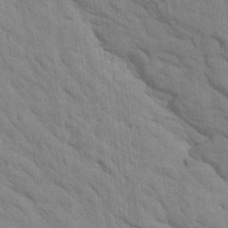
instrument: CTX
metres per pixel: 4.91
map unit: Htu
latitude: 1.2726
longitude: 143.4832
